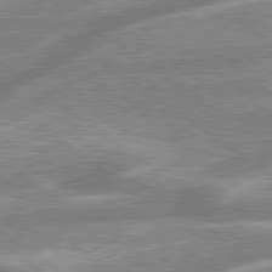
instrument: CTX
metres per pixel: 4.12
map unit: lApd
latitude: 79.6127
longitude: -168.8002
